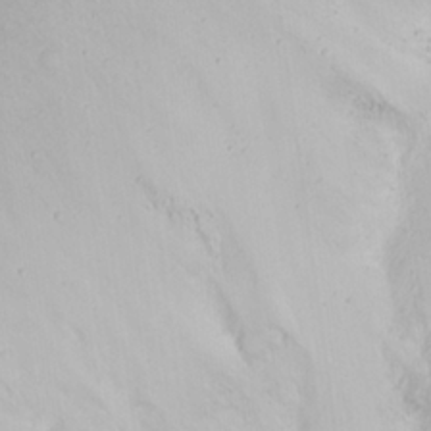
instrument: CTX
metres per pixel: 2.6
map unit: Nhu
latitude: 24.0444
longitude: -62.7813
